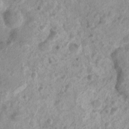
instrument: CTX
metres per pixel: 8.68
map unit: Nhu
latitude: 4.3089
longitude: -18.0822
